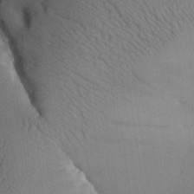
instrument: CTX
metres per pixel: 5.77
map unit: Aa
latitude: 26.9514
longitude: -134.5168
